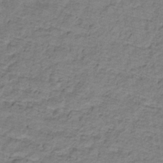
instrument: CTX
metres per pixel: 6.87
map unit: lHb
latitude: -32.6897
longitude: 65.3510
